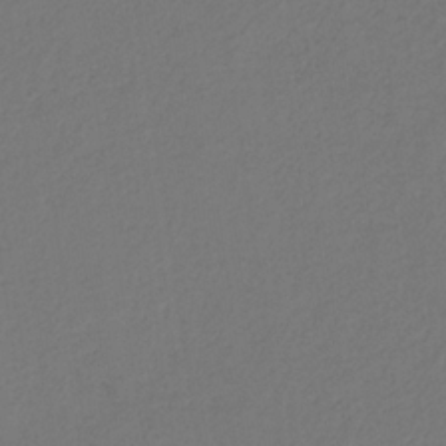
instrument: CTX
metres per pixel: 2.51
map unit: eHb
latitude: -29.7856
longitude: 67.9367
